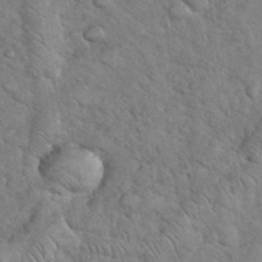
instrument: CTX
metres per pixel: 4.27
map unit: eHh
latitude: 36.8002
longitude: -65.6127
